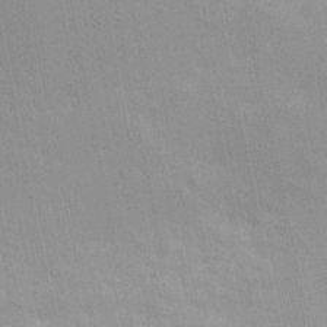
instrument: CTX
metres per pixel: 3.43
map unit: Hve
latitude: 13.1403
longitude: -91.6505
